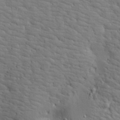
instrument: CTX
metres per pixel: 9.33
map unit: Aa
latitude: 19.6882
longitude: -141.5371
